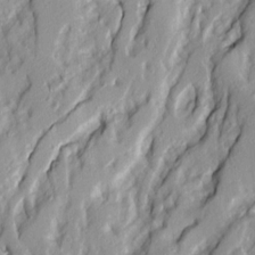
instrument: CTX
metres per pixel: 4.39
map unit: Ave
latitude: 14.2901
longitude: -131.2726
